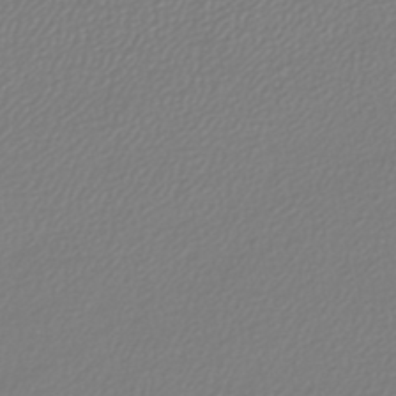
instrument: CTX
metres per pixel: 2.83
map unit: lHb
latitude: -42.4062
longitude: 68.4817
